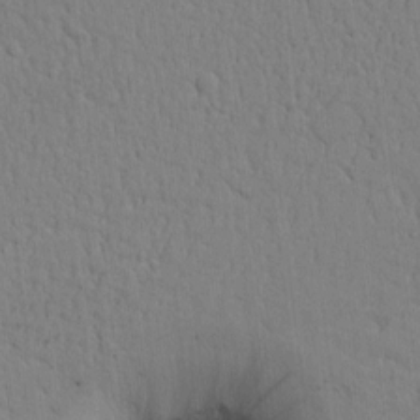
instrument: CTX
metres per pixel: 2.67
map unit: Htu
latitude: 0.1011
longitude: 171.8989
